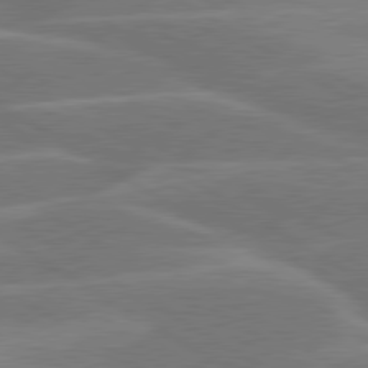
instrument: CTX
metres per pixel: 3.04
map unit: lApd
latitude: 79.8961
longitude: -123.3104
